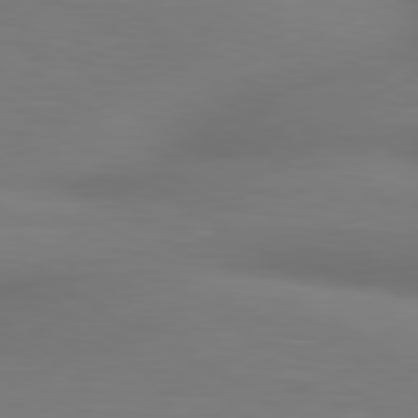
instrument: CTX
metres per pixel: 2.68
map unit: lApd
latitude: 80.4034
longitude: 120.7463
